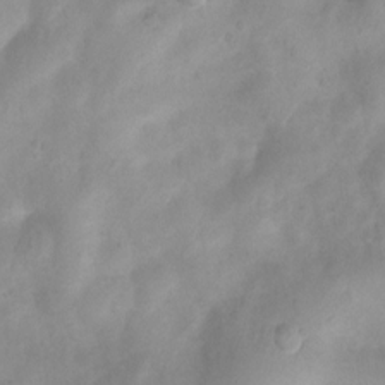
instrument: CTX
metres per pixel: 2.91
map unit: Nhu
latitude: 7.8394
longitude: -22.4601
